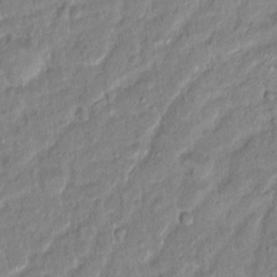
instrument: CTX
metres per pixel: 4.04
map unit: Hto
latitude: 14.3846
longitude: -38.9891
